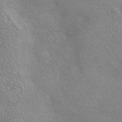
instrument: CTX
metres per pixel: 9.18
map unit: HNhu
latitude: -42.6140
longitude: 92.5952
